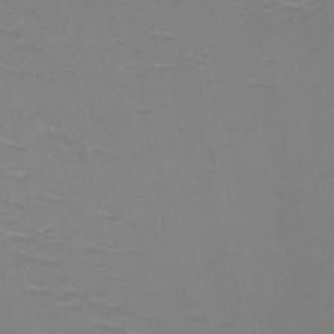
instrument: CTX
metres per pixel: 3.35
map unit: HNb
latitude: -50.0283
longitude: -47.2726
